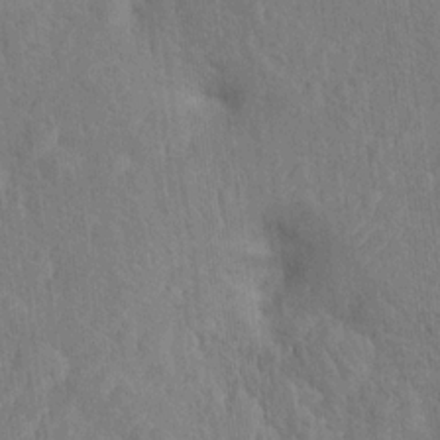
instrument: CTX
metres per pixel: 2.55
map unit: Ht
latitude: 15.6505
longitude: -41.4048
